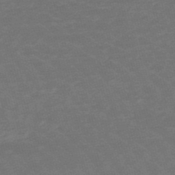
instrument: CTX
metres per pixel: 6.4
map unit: lHb
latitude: -49.1998
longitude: 83.2376
